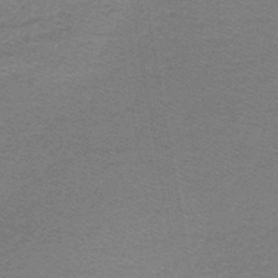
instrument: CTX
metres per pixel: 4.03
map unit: lHb
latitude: -43.9178
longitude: 62.4062
